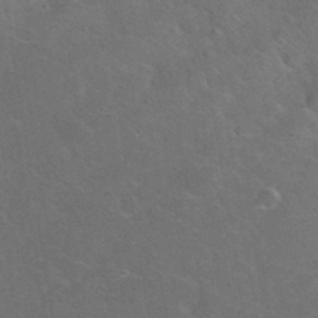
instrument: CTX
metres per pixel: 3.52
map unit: eHh
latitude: 38.0255
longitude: -65.5749
